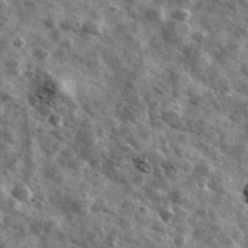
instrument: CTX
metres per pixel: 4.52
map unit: Ave
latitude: 41.8961
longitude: -107.7828
